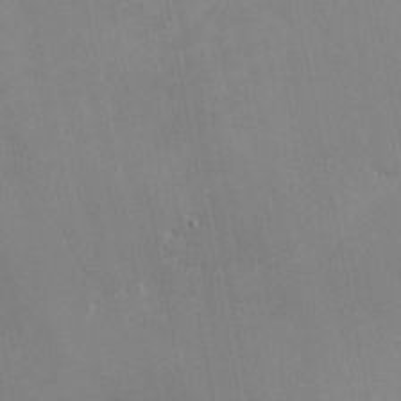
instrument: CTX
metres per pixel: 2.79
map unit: eHh
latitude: -2.3117
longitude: -81.4615
